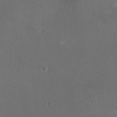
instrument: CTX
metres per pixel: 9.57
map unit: Nhu
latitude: -12.6330
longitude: -41.5560
